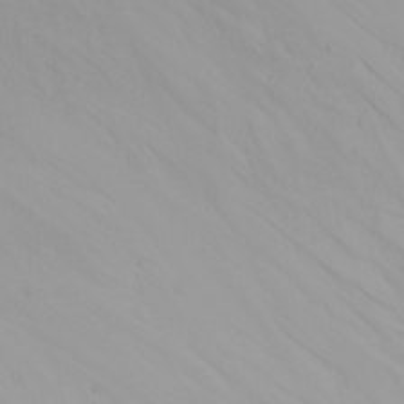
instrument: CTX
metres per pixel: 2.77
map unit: Nhu
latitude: -5.0297
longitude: -84.4979
